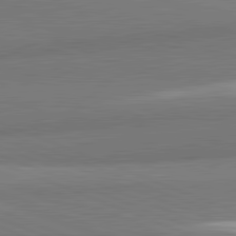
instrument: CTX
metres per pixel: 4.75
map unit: lApd
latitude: 82.2522
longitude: 160.6707
